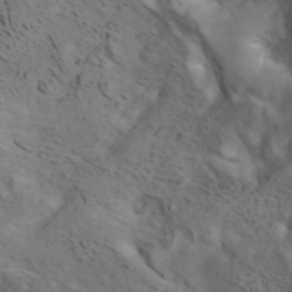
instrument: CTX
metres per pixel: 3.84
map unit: ANa
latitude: 41.8205
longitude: 14.9164
